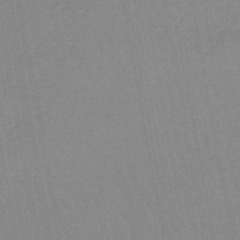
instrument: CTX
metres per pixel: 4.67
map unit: lHb
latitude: -45.7289
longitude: 78.6707
